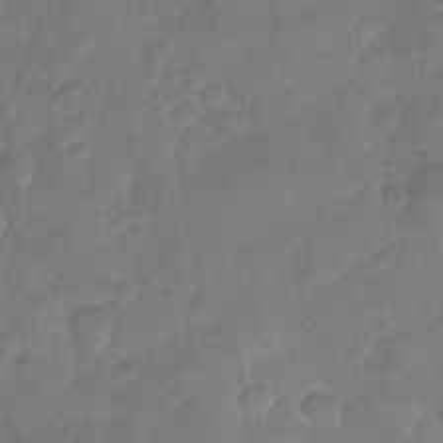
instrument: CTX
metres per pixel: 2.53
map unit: Nhu
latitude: -29.0864
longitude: -62.5168
